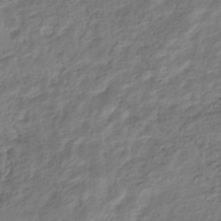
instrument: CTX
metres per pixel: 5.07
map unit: HNhu
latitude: -44.8786
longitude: 102.9542
